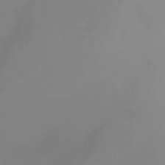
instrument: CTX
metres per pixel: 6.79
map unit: Nhu
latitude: -5.8989
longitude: -92.1955
